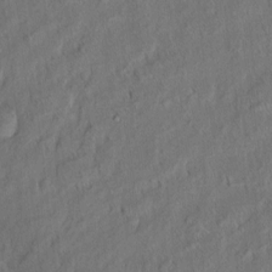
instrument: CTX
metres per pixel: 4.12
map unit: eHh
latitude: 6.0633
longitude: -76.8569
